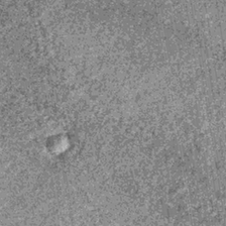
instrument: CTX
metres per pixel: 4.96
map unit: lHb
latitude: -36.4440
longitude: 67.8801
